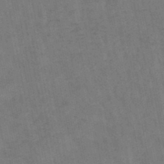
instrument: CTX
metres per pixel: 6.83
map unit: lHb
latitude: -47.5210
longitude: 70.0094
